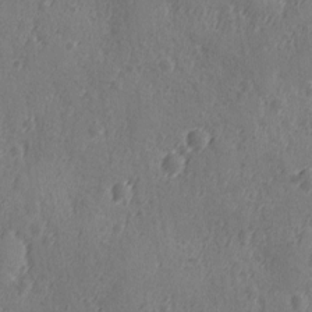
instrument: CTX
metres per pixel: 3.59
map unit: Ave
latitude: -9.0486
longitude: -118.7813
